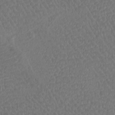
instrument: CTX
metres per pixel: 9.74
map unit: Htu
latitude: -11.3321
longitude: -72.7435
